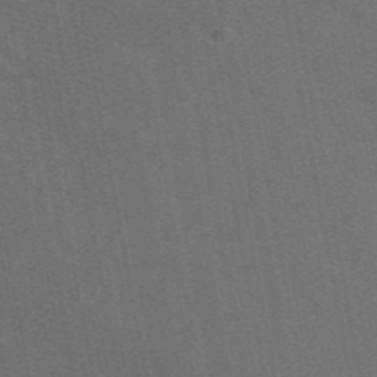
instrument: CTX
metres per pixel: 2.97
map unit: eAb
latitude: 47.4427
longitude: 116.6518
